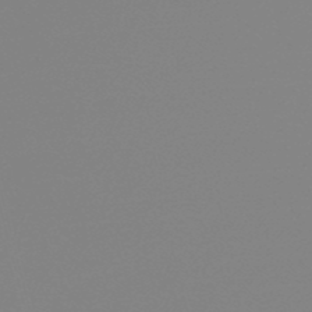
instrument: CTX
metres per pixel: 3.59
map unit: lHb
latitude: -49.1998
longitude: 68.2172
